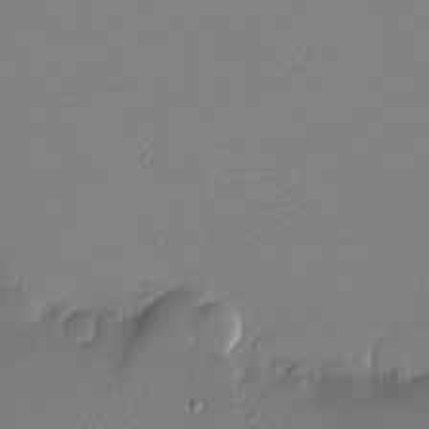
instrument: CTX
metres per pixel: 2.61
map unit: eHh
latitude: -4.4062
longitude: -81.2537
